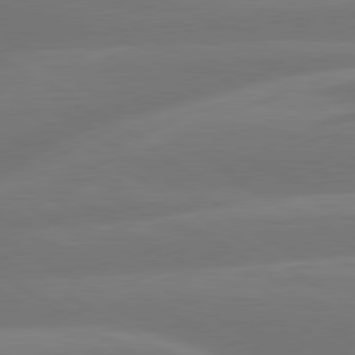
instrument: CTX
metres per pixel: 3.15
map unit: lApd
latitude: 79.9150
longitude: -150.2333
